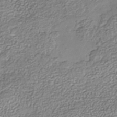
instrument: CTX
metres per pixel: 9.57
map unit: Nhe
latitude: -40.3306
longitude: -110.9325
